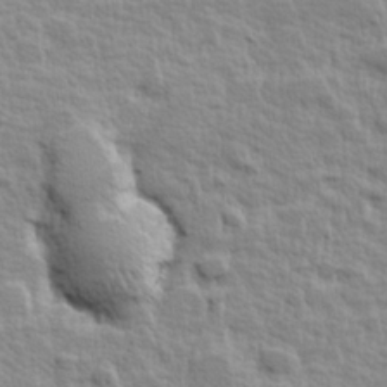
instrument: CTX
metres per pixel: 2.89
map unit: Hve
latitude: 25.0836
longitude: 144.6519
